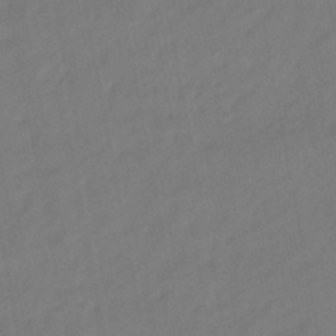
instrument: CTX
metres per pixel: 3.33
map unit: eHb
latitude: -47.2376
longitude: 80.7274
